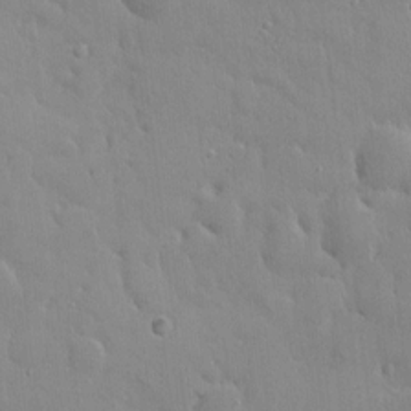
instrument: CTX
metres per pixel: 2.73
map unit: HNhu
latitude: 5.6316
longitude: 1.2754
